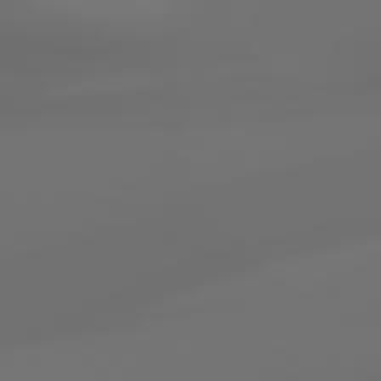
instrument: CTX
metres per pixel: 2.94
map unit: lApd
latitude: 79.3671
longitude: -138.2145
